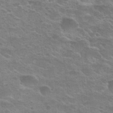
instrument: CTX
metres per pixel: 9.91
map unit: Hto
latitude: 24.5167
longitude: -50.5545
